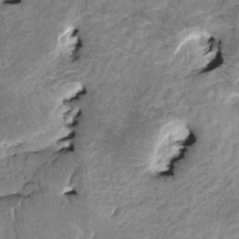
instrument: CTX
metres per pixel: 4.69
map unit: HNhu
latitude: 3.2159
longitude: 8.8219
